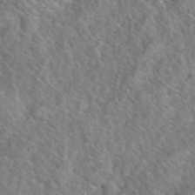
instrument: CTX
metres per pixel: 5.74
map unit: eHh
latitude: 40.7246
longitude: -57.3103
